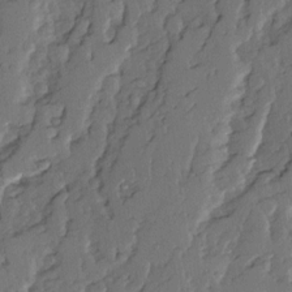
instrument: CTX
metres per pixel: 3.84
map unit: Ave
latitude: 14.5168
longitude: -135.9717
